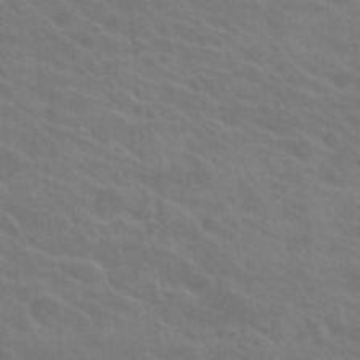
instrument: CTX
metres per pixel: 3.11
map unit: Hto
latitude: 23.9339
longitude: -36.9514
